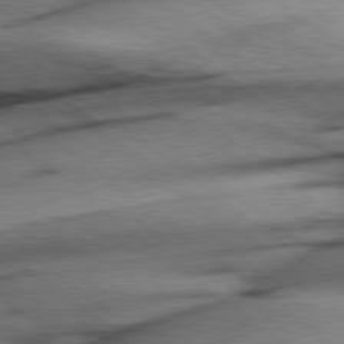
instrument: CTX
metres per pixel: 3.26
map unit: Hpe
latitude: 78.4412
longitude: -154.6301
